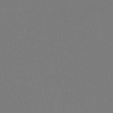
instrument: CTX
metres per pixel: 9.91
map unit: HNb
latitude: -49.8989
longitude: -52.4223
